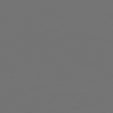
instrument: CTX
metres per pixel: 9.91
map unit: Hpe
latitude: 74.3656
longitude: -124.4979
